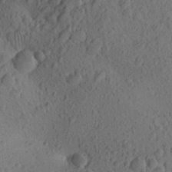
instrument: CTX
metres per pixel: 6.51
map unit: Aa
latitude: 26.2712
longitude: -144.8380
